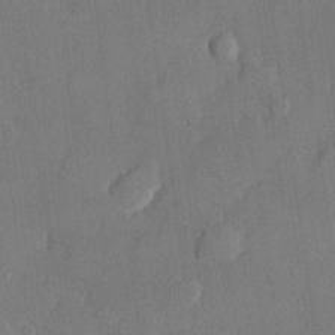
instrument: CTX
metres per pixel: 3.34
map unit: lHvf
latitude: 22.6112
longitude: 145.2754
